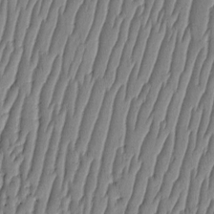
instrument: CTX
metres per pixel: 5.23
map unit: HNhu
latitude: -3.4076
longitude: 13.9367
